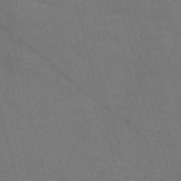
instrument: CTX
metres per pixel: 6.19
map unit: Nve
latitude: -58.1605
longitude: 51.8611
